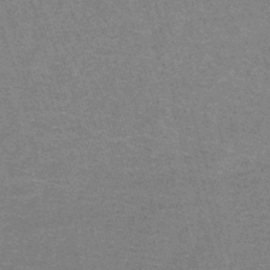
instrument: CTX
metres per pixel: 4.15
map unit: lHb
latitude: -43.3698
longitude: 55.9178
